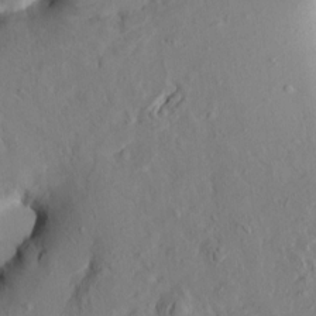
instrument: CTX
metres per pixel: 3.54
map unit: HNhu
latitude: 11.0648
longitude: 23.9556
